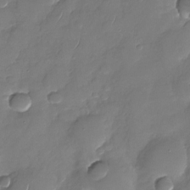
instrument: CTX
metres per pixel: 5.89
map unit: Nhu
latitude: -27.8989
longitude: -65.1214
